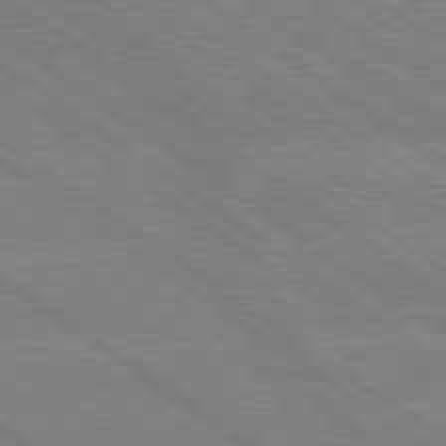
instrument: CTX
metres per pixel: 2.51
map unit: lApd
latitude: 79.1781
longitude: -132.0633
